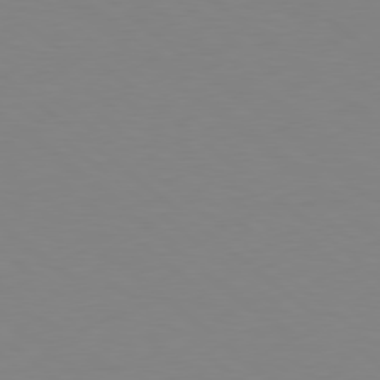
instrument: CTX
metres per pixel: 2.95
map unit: Hpe
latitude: 78.7058
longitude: -165.8772
